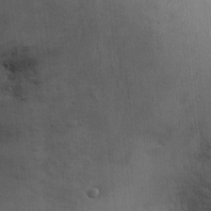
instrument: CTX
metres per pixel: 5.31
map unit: Ht
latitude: -2.2739
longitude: -14.8947
